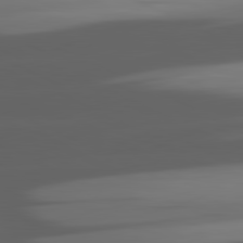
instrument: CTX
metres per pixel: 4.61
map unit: lApd
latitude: 81.4993
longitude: -145.8205
